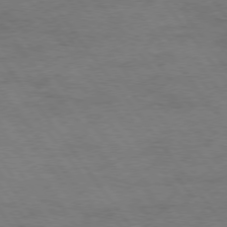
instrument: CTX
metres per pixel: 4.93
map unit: Hpe
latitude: 74.6491
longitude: -152.4034
